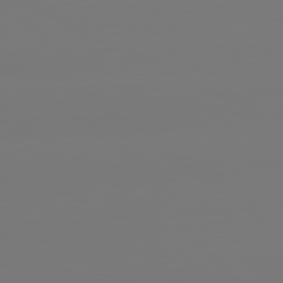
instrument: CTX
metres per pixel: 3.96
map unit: lApd
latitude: 80.7057
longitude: -148.4979
